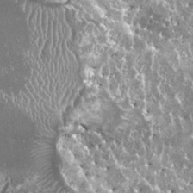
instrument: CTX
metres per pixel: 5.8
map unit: HNhu
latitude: 0.6868
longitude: 6.4818
